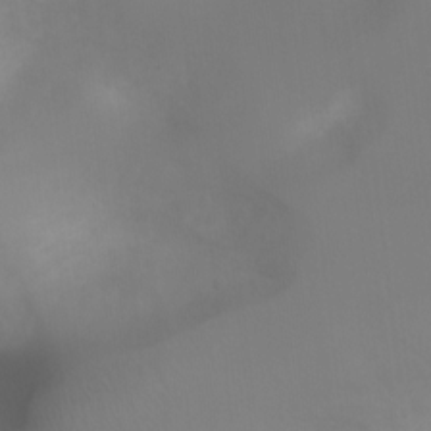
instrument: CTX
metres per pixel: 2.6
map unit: Ht
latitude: 2.7435
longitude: -22.7246
